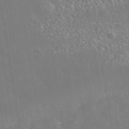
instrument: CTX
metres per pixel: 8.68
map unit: Nhe
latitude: -41.0108
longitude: -100.9325
